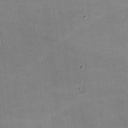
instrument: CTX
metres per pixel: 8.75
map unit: lHvf
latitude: -9.7289
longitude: -101.6505
